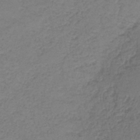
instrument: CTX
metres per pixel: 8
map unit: HNb
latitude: -41.5399
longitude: 50.1039
